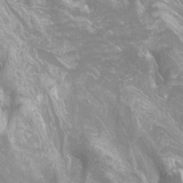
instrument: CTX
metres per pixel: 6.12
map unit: Htu
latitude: -7.4265
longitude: -48.2334
